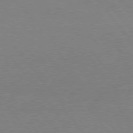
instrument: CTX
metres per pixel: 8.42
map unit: Hpe
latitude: 75.8017
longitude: -144.0255
